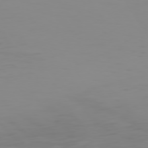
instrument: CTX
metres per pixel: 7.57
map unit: Hpe
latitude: 74.2523
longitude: -127.3860
